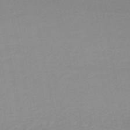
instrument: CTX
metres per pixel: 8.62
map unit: HNb
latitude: -48.6141
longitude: -43.8206
